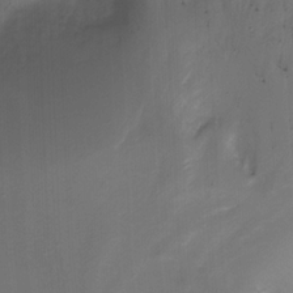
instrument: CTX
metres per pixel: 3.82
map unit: Nhu
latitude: -15.4266
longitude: -55.9528
